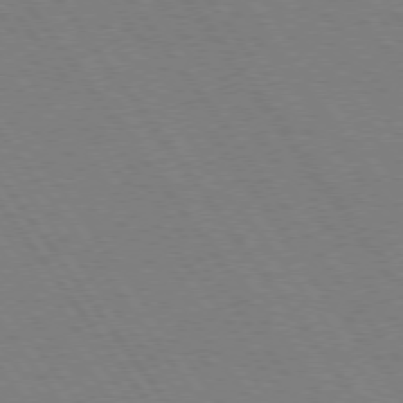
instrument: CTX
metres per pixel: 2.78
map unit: Hpe
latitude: 74.7246
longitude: -137.2537
